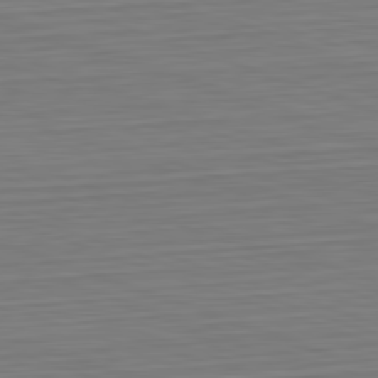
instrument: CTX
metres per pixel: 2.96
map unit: Hpe
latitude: -82.6707
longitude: 13.7100
